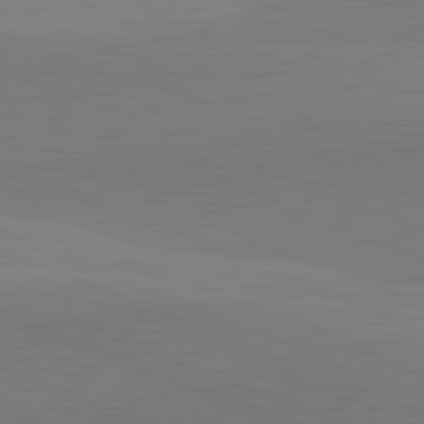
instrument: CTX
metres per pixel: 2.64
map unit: lApd
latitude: 82.1577
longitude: 138.0661
